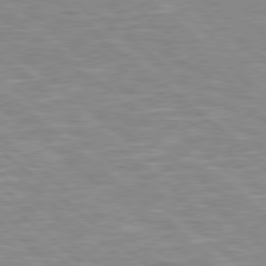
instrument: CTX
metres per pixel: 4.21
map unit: Hpe
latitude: 78.3090
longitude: 179.6155
